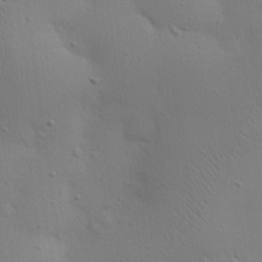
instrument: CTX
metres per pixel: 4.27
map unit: eHh
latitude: 25.0080
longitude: -69.5749
